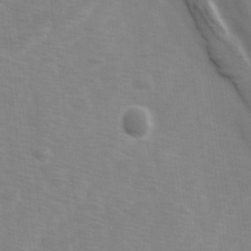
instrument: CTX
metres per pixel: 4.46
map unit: Ave
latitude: 1.2537
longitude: -111.9717
